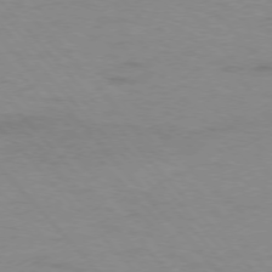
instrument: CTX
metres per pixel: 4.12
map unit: Ap
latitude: -77.1998
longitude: -83.9150
